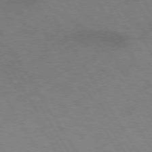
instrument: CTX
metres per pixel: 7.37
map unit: lApd
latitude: 72.6869
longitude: -57.3481
